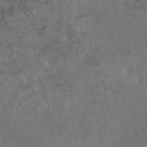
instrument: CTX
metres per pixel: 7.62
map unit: eAb
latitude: 45.5182
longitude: 124.1984
